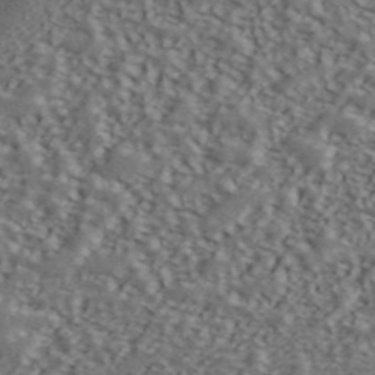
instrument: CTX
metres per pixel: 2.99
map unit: ANa
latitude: 43.9528
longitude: 47.7477
